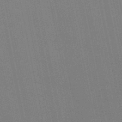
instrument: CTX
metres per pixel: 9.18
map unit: HNb
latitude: -49.1431
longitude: 59.4454
